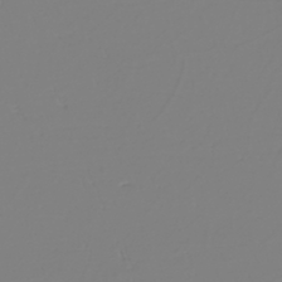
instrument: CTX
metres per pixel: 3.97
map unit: eHh
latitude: -42.3873
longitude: -33.0081
